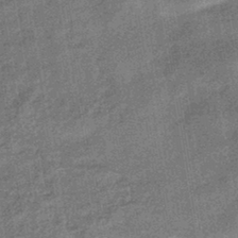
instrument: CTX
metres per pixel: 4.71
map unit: HNhu
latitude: -41.5966
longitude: 91.1054
